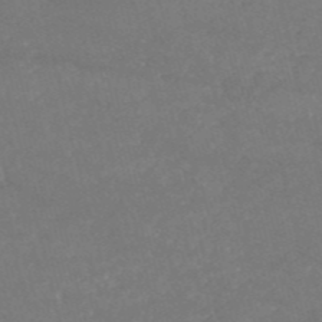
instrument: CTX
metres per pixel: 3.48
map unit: HNb
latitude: -54.2362
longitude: -36.3090
